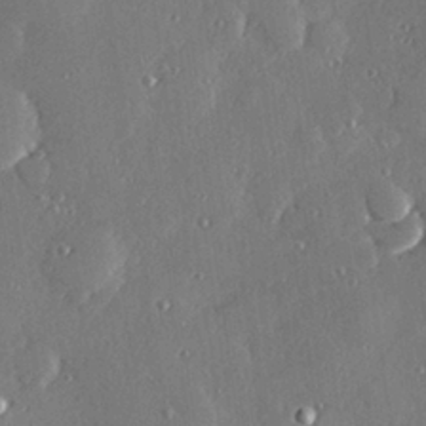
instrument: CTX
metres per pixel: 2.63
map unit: Hve
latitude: 28.0822
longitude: -91.1025
